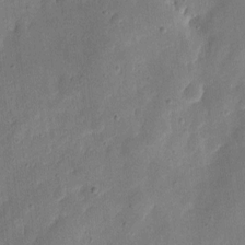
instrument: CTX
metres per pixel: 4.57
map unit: eHh
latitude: 7.3293
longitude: -71.8016
